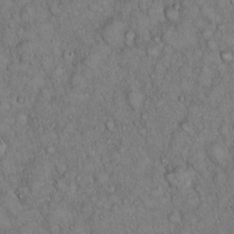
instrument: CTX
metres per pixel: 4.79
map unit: Hto
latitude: 15.3482
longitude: -57.3859
